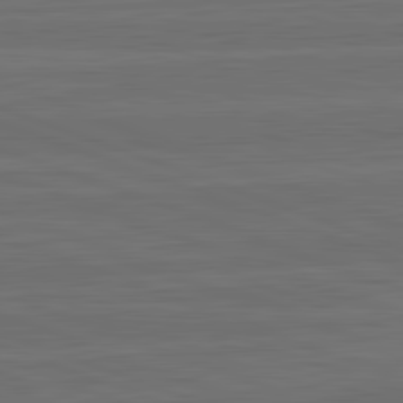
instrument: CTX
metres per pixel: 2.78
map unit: lApd
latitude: 82.7435
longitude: -179.6316
